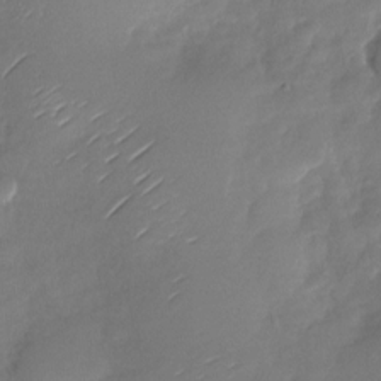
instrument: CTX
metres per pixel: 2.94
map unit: Nhu
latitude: -28.5385
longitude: -61.0647
